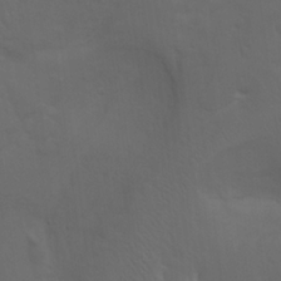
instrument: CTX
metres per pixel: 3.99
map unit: Aa
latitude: -3.5399
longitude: -72.6680
